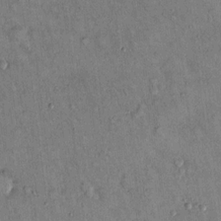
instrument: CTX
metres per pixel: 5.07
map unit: Hto
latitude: 13.7450
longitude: -59.1214
